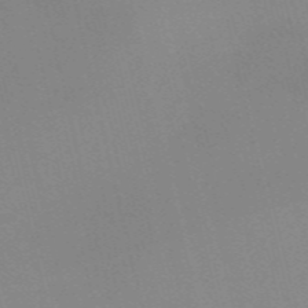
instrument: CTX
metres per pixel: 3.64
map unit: Nve
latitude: -57.6344
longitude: 63.1431
